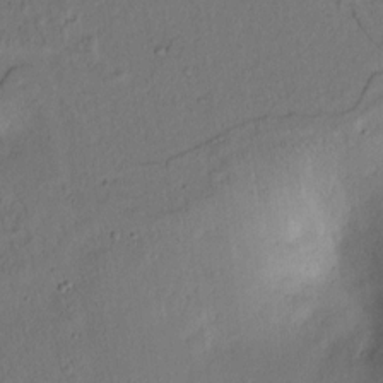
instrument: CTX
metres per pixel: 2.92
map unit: lAvf
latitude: 8.8947
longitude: 166.9542
